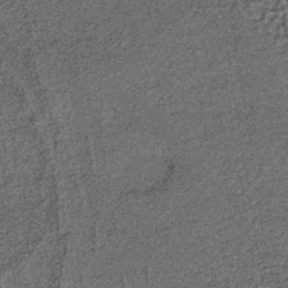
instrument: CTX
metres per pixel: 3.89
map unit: lHb
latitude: -39.3887
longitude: 65.7856
